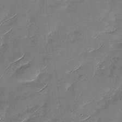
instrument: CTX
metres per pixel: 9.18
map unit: Nhu
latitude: -29.3510
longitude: -73.2348
